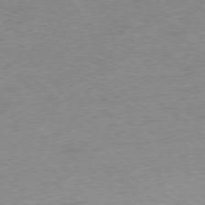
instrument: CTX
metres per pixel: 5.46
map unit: Hpe
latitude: -78.8597
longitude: -15.5183
